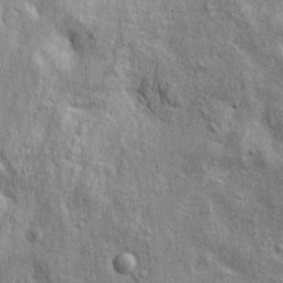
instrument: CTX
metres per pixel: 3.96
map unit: Htu
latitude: -4.5951
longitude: 157.0486
